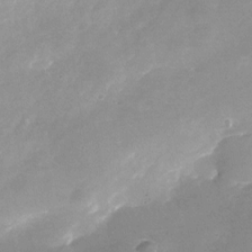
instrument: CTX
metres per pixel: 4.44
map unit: Nhu
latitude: -24.0661
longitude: -69.9528
